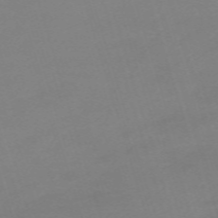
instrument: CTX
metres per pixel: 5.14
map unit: eHh
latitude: -62.3684
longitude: 48.9731
